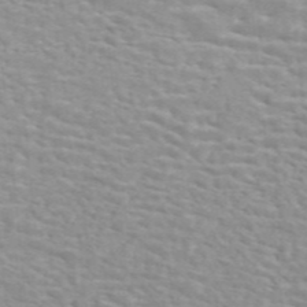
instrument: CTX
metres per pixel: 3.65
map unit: ANa
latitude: 46.3845
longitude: 26.5006
